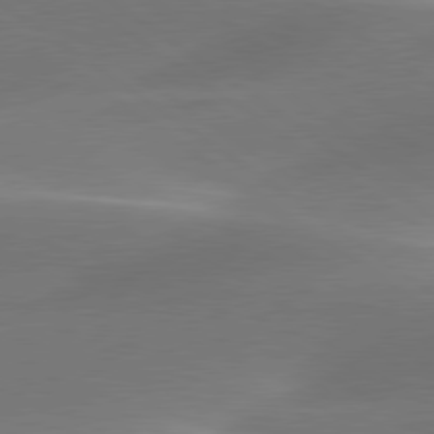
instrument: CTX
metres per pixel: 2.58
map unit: lApd
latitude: 79.7828
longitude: -91.3104
